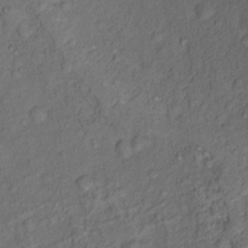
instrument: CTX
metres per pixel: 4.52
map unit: Nhu
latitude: 12.4223
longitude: -28.5357
